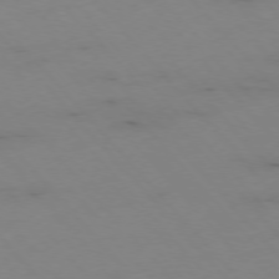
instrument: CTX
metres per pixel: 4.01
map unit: Hpe
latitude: -76.4251
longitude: -19.5749
